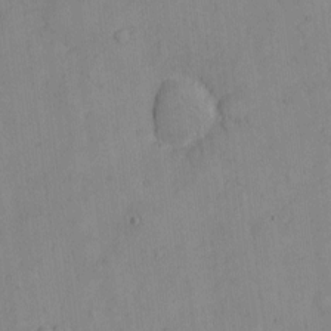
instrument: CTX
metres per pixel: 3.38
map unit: eHh
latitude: -8.8219
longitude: -66.4601
